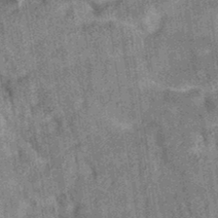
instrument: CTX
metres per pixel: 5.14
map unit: eAb
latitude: 35.6505
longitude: 114.9164
